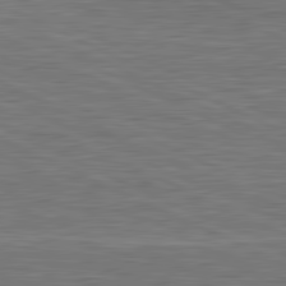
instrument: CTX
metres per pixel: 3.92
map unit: lApd
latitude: 81.3671
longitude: -167.9528
